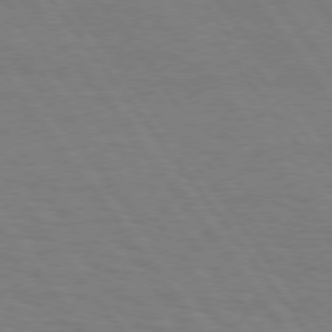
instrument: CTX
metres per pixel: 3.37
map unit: Hpe
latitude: 75.0647
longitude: -144.8758
